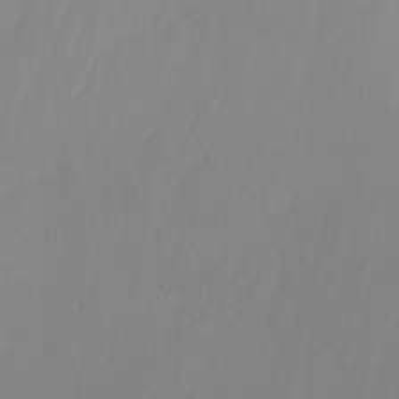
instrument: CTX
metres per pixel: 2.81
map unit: Htu
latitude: -6.7841
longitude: -66.9135
